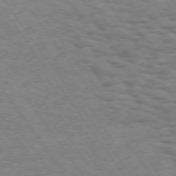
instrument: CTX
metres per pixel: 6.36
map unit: Hpe
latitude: 73.1215
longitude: -140.5923
